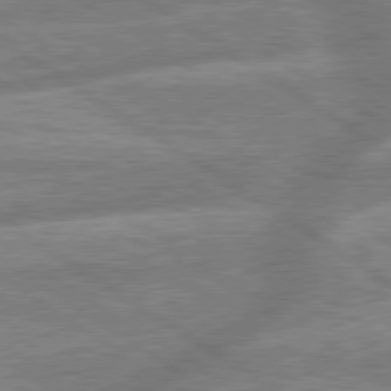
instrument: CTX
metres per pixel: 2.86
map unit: lApd
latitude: 79.8017
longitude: -169.9339
